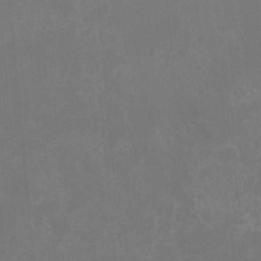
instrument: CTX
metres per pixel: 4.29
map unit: HNhu
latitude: 1.5560
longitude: -2.2522
